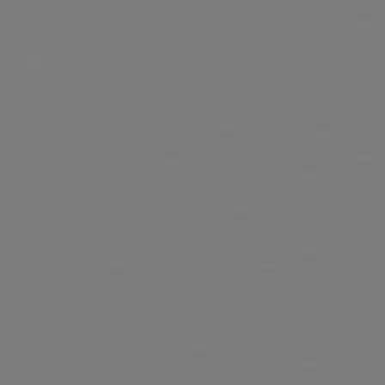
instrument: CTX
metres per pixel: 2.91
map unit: Hpe
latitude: 77.4615
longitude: -176.1766
